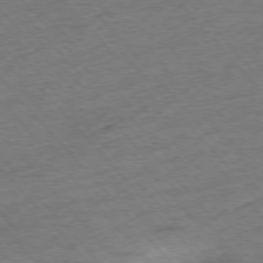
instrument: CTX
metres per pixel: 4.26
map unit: Hpe
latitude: -76.6707
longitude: -11.9339
